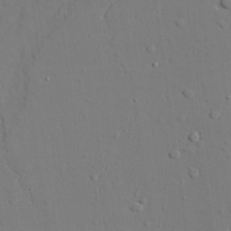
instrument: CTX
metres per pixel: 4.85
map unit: lAvf
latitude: 27.6316
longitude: -109.0647
